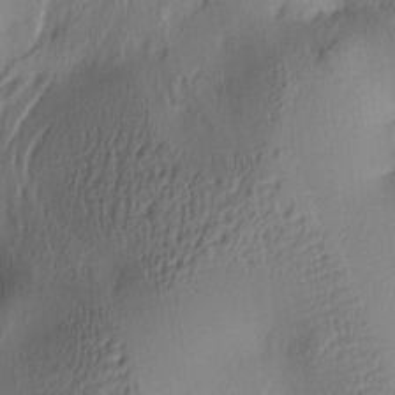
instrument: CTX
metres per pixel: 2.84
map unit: lAa
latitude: 4.5168
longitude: -112.4790
